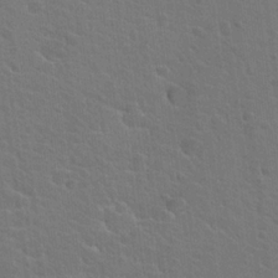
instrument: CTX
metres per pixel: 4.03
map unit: Hto
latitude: 19.9528
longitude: -33.1403
